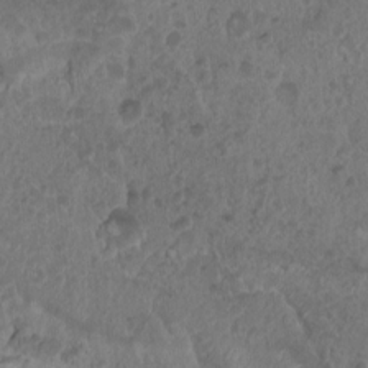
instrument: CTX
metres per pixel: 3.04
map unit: Nhu
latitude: 2.4790
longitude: -15.3482
